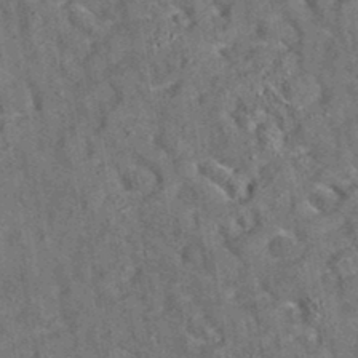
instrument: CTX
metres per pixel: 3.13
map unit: eAb
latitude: 35.4048
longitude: 112.2740
